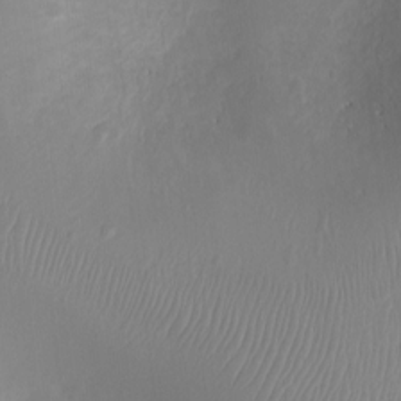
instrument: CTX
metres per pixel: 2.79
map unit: Ht
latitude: -2.5006
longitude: -16.7057
